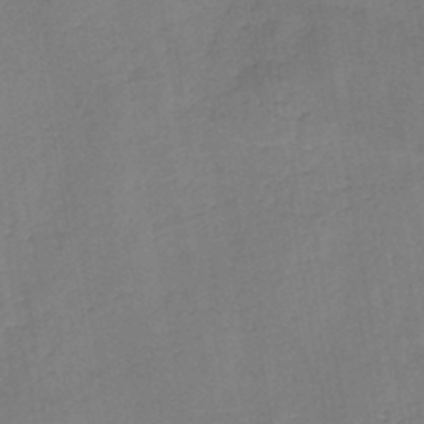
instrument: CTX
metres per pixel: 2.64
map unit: HNb
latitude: -46.3495
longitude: -37.8772
